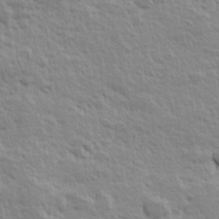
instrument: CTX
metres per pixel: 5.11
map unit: Hve
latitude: 24.9324
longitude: 144.8597
